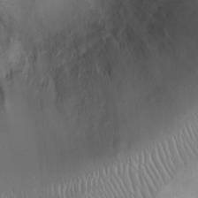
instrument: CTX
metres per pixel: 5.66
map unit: Ht
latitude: -3.7477
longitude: -15.1026
